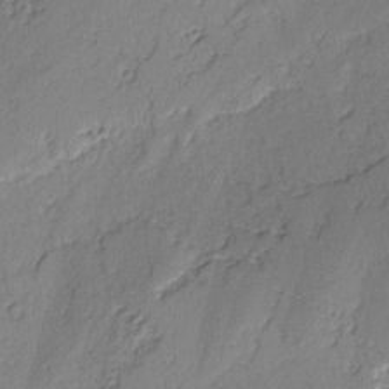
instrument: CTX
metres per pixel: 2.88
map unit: lAvf
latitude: -2.1794
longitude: -109.6693
